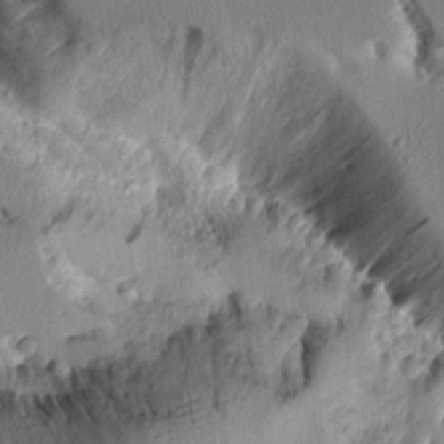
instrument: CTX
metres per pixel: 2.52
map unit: Aa
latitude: 10.9892
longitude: -126.0822
